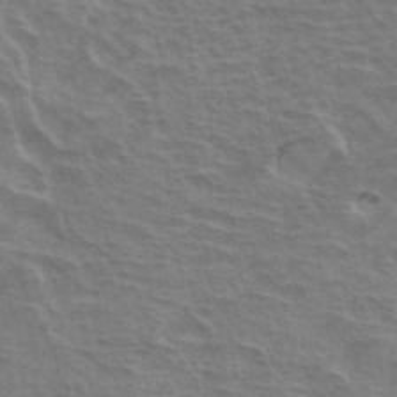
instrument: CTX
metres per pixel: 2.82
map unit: Hto
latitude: 34.4412
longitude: -40.9135
